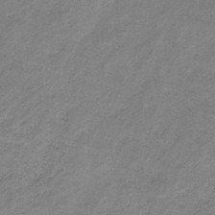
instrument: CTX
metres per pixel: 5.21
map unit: HNb
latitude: -32.7275
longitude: 60.1417
